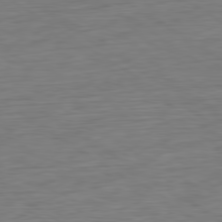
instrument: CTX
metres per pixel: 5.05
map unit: Ap
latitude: -80.6141
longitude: -79.8395
